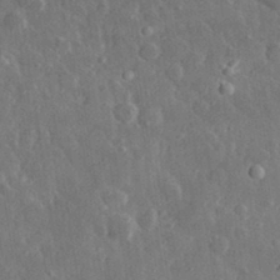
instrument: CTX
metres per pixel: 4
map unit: lHvf
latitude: 33.1214
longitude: -86.0444
